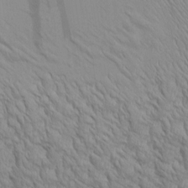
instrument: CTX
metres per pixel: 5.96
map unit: Aa
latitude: 8.9703
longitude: -130.1389
